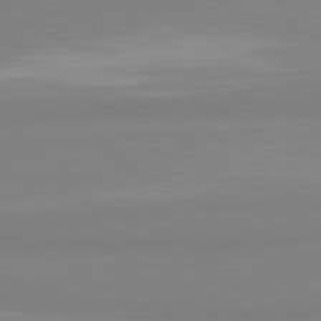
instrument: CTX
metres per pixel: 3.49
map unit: lApd
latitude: 81.1592
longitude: 179.9367
